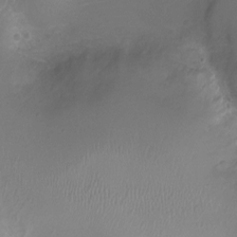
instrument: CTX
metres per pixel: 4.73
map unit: Ht
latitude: -6.5573
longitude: -19.4615
